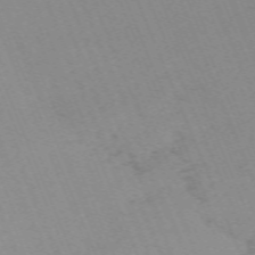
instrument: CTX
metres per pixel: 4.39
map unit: Nhu
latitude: -66.8030
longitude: 39.0864
